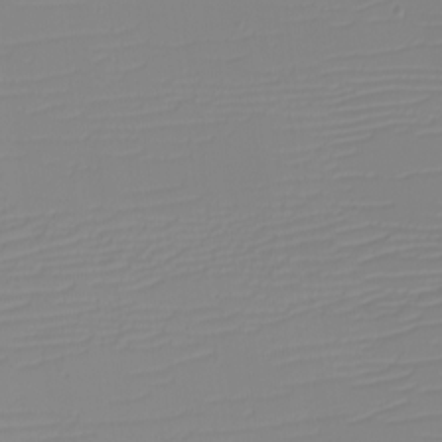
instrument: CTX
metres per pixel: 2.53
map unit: eHh
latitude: -6.1228
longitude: -84.4790
